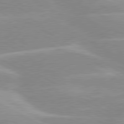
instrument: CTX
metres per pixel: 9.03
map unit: lApd
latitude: 80.2522
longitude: -124.2333
